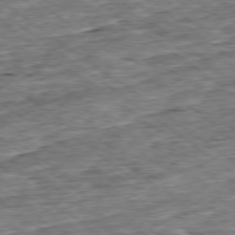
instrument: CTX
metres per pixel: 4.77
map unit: Ap
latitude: -79.1431
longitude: -85.9150
